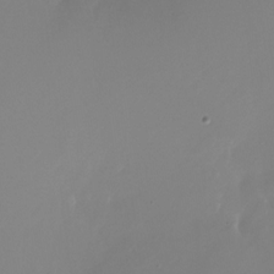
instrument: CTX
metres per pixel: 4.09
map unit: Nhu
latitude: -28.3684
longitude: -79.6505
